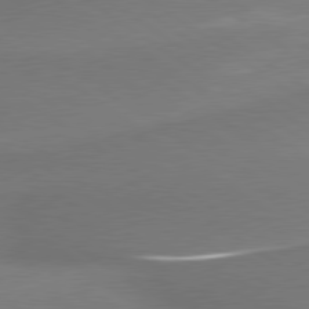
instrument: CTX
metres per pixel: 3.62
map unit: lApd
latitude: 79.7828
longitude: 178.8597
